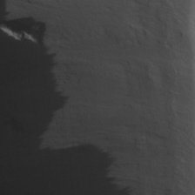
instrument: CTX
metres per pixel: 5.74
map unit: lAa
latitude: -9.7666
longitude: -125.7638
